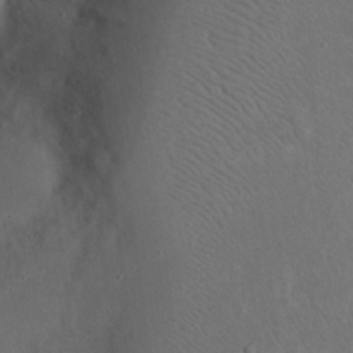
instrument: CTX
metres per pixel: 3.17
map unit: eHh
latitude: 23.8205
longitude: -70.4979
